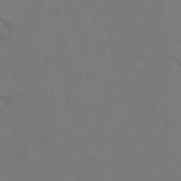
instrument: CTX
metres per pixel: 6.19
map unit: Hto
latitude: 6.8758
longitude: -34.5545
